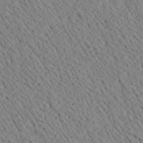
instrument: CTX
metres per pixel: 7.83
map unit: Ave
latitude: 20.3279
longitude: -140.1011
